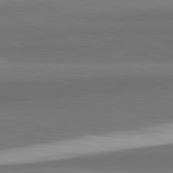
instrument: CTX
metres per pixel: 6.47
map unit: lApd
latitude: 82.2144
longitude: 154.1984
